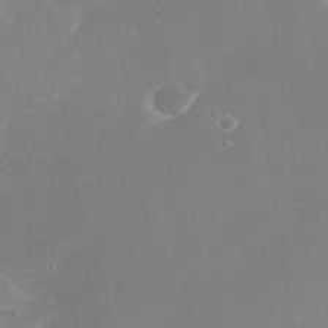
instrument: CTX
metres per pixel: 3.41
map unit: Nhe
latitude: -37.5777
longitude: -113.1214
